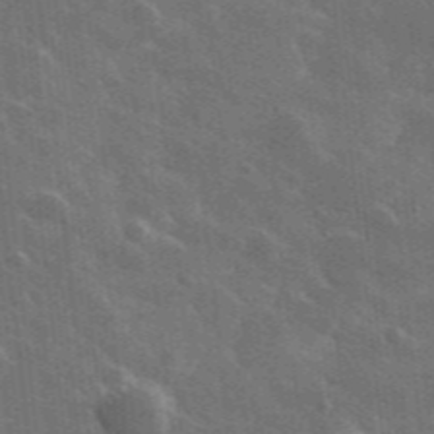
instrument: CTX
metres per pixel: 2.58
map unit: lHvf
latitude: 35.5182
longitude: -90.7624
